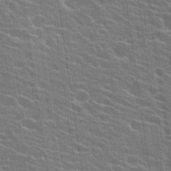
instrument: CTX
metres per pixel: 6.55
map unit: Hto
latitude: 24.4412
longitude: -43.4049
